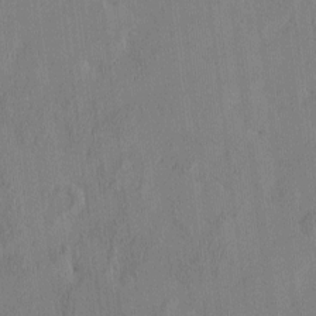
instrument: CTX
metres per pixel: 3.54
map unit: eHh
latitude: -3.1053
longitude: 17.5399
